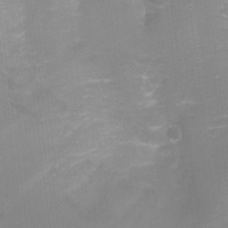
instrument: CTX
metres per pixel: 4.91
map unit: Ht
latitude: -3.8611
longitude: -28.5168
